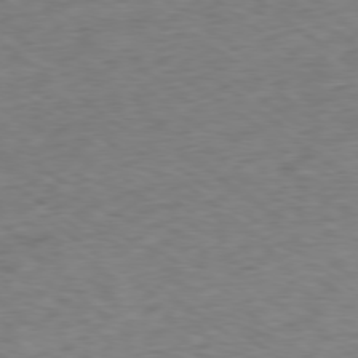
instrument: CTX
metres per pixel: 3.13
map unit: Ap
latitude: -78.9730
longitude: -77.8016
